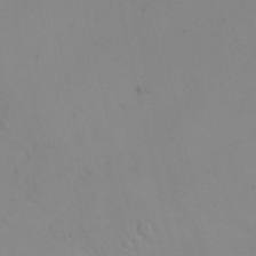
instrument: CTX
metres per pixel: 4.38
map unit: eHh
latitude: 25.1592
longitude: -66.4790
